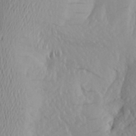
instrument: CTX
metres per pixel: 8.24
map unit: Aa
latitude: 26.1767
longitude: -147.0270
